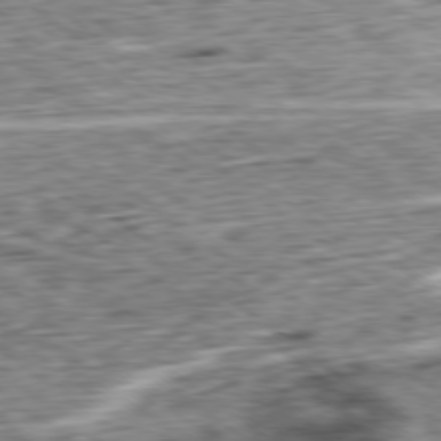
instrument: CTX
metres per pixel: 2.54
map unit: Ap
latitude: -79.1809
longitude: -76.2900
